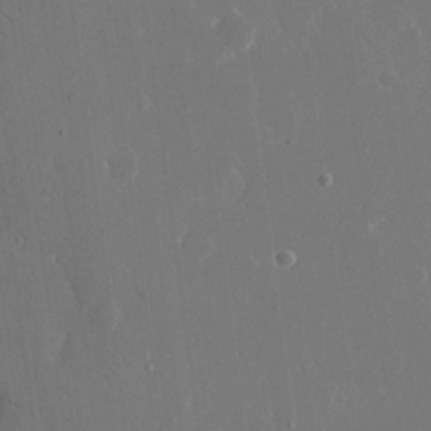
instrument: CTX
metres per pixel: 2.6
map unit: eHh
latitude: 15.8584
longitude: -71.1781
